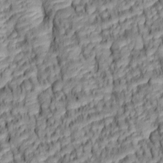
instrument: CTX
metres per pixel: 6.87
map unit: lAa
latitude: 5.8205
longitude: -115.7449
